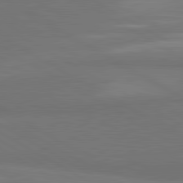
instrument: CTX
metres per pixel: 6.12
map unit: lApd
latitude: 81.2915
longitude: 160.2362
